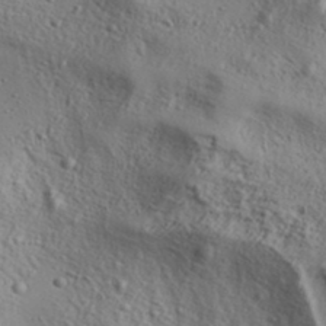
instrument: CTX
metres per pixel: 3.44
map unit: Aa
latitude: 31.4616
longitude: -134.7246
